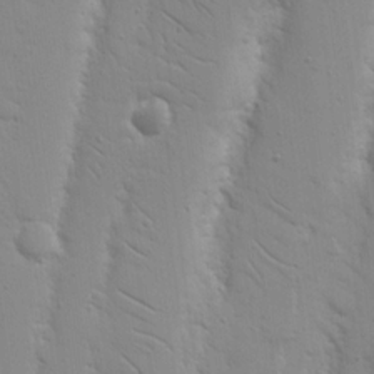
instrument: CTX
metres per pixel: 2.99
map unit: Nhu
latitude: 17.0081
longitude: -78.4979
